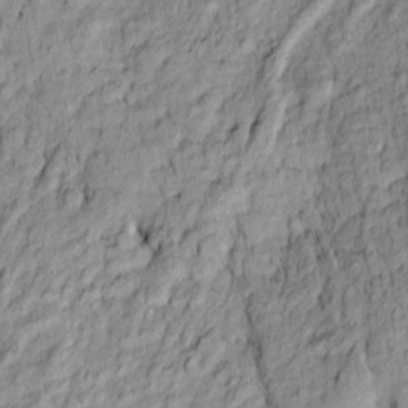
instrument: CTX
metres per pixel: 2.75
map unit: Htu
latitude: -9.6911
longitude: 177.5021
